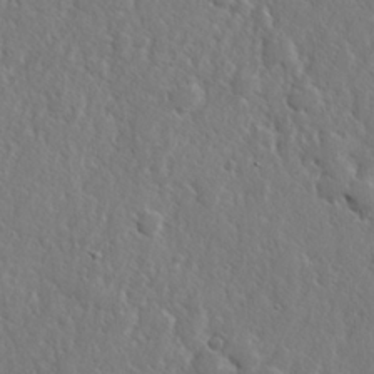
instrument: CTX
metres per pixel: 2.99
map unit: lHvf
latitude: 23.0647
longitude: 144.8219
